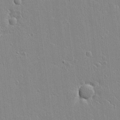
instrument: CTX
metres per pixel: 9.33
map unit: Aa
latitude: 12.1956
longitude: -127.5182
